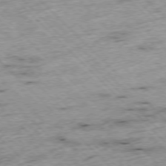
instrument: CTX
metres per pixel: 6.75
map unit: Hpe
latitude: -76.9353
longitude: -15.2726
